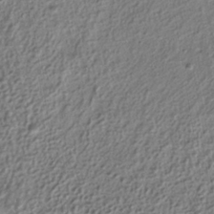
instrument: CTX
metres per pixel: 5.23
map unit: ANa
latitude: -37.9178
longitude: 94.3873
